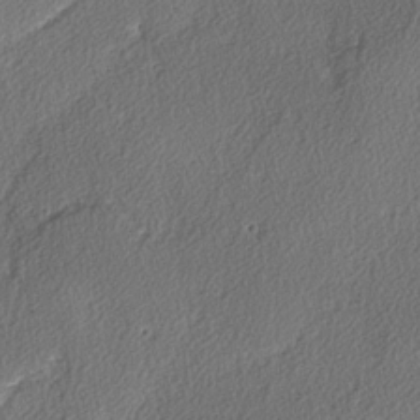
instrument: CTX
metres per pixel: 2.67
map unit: lAvf
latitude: -3.5777
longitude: -108.1200
